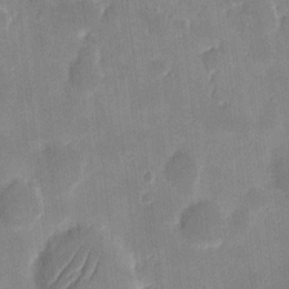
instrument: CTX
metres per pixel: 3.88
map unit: eHh
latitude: 8.1389
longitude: -73.2537
